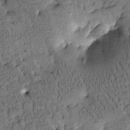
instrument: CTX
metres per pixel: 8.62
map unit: Htu
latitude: -3.8800
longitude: 173.3698
